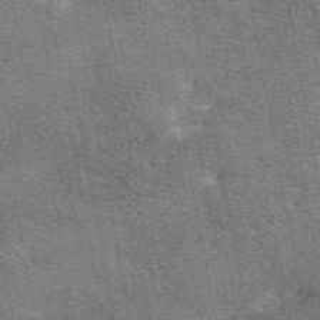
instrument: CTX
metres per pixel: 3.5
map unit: eAb
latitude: 48.5924
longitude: 116.7841
